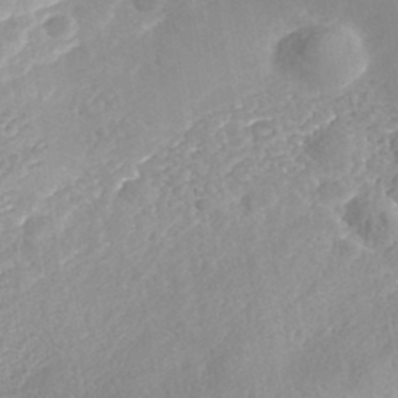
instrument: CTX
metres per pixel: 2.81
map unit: Nhe
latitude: -41.5777
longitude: -110.3845
